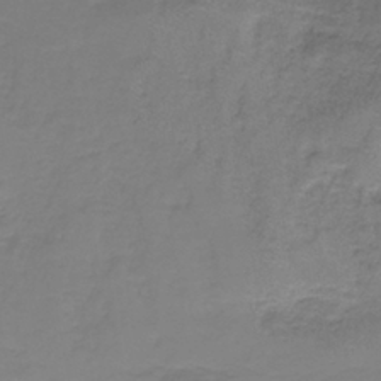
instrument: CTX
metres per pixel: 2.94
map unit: HNb
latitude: -37.5777
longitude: 54.1984
